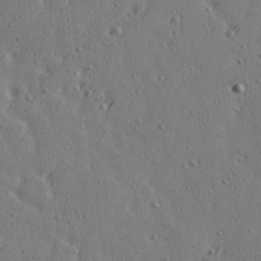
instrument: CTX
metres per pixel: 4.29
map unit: Ave
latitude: 14.7058
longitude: -106.2711
